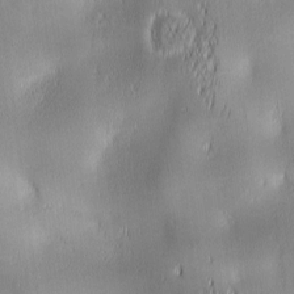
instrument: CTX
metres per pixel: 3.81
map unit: lAa
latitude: 1.8016
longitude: -117.1592
